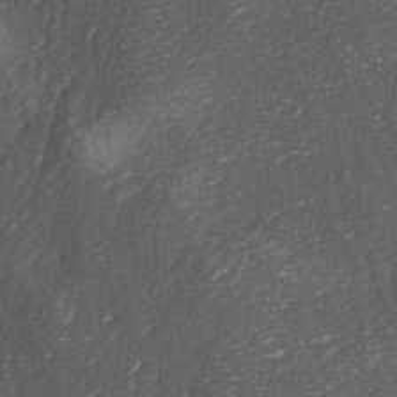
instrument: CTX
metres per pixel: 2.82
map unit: lAa
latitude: -5.0108
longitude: -127.1970
